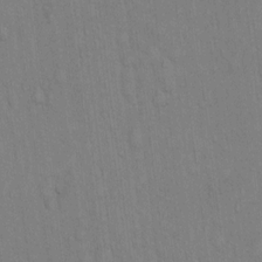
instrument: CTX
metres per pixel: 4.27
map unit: Hto
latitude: 13.1025
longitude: -61.1592
